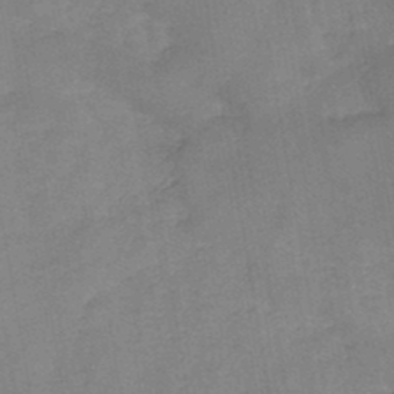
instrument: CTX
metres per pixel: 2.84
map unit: HNb
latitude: -44.9542
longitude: -38.1011
